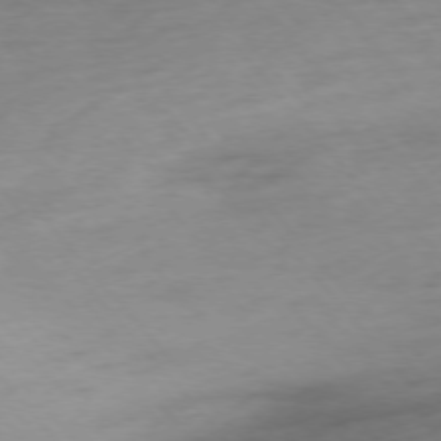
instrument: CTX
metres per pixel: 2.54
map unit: Hpe
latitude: -76.0283
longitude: -14.9514
